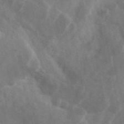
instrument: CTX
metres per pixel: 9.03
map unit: ANa
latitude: 45.0836
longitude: 47.2943
